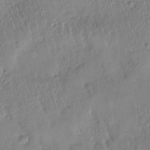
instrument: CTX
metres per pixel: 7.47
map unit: Htu
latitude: -4.9919
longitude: 172.9164
